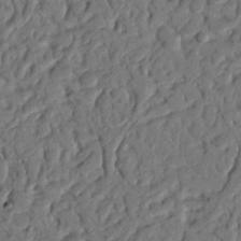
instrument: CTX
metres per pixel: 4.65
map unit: Nhu
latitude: 20.4223
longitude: -77.8394
